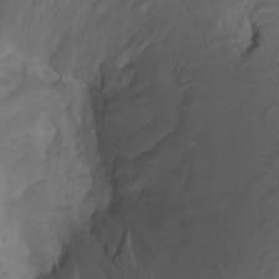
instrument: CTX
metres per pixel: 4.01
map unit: Nhu
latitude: -7.4643
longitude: -68.7813
